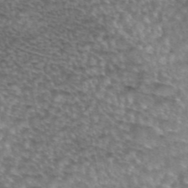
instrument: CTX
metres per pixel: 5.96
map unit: eAb
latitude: 44.7813
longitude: 104.4440
